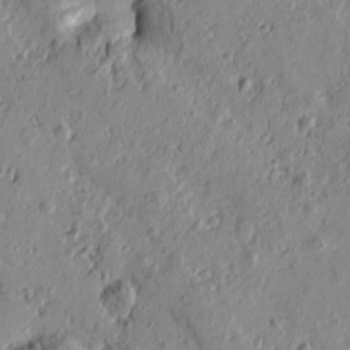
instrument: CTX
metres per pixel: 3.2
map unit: Htu
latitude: 0.4979
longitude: -175.2915
